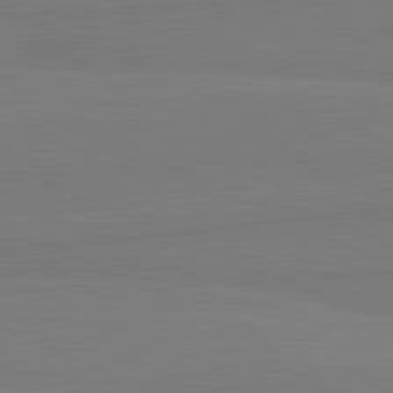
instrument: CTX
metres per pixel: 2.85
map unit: lApd
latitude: 81.8016
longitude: -178.4412
